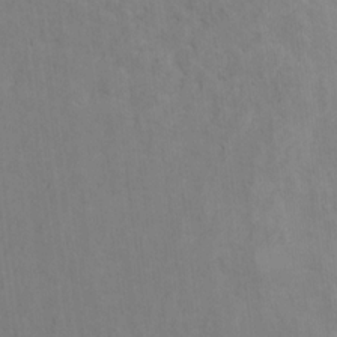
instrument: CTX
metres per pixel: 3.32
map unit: Ht
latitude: 12.7435
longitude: -40.8757
